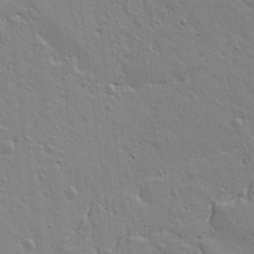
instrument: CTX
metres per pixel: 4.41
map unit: lAvf
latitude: 15.8395
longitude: -125.0269
